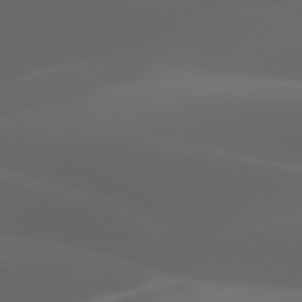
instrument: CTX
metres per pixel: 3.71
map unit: lApd
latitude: 77.7260
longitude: -53.7450
